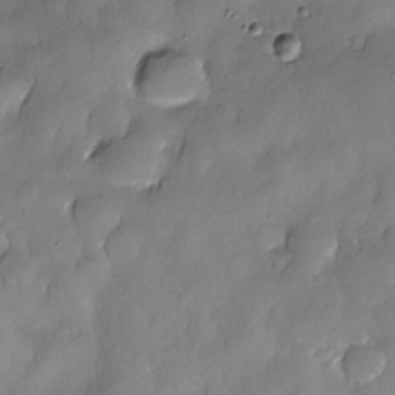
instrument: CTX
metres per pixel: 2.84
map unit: Nhe
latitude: -30.3873
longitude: -140.2333
